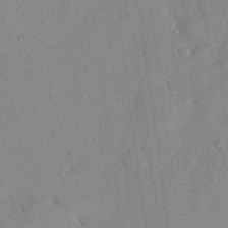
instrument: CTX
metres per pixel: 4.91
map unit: Nhu
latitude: 20.9325
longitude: -78.9703
